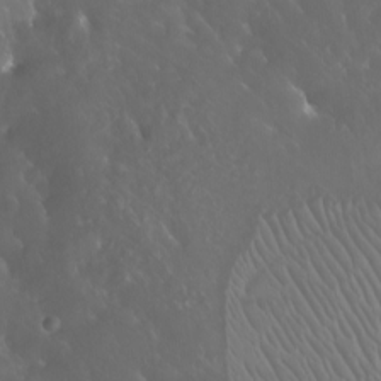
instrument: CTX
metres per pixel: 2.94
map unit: Nhu
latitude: -8.8786
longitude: -93.4615
